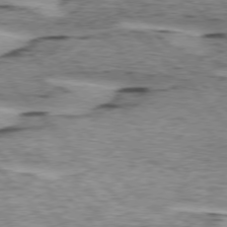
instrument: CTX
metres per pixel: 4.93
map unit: lApd
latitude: 75.4804
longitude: -77.8016
